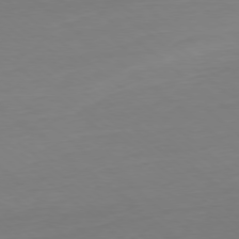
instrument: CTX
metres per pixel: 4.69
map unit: Ap
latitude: -78.4629
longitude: -76.6868
